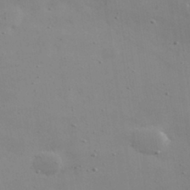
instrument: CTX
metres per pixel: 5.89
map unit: lHvf
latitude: 31.4238
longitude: -89.4238
